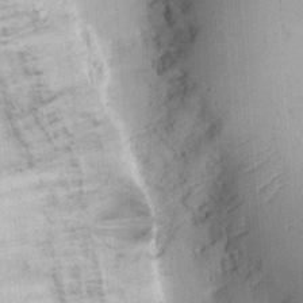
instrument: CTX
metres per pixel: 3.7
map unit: Ht
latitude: 12.2145
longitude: -74.2334
